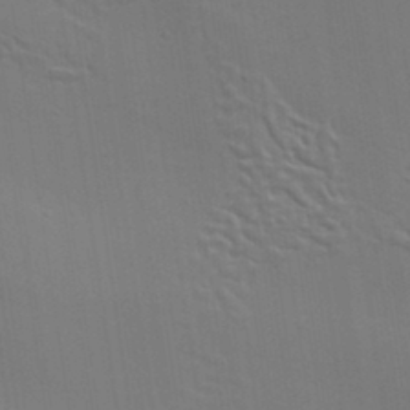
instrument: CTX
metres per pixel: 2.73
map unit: Aa
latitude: 33.3671
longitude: -133.8017
